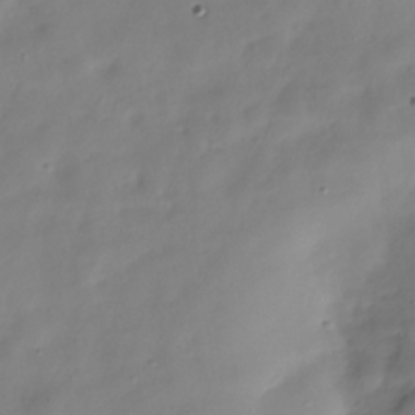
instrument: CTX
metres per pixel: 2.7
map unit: Hve
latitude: -29.9556
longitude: 94.6896
